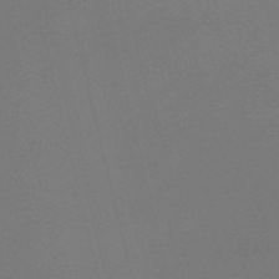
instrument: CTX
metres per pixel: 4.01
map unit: HNb
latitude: -50.6140
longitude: -42.0255
